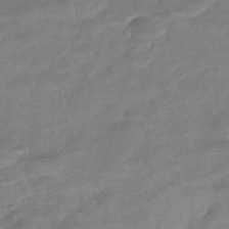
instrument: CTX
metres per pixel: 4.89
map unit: eHb
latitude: -42.6707
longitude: 84.6896
